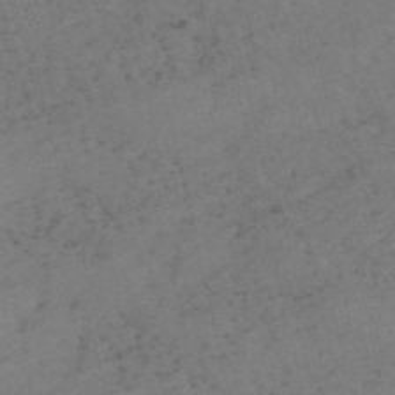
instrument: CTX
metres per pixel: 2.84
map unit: HNb
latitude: -54.9542
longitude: -47.8017
